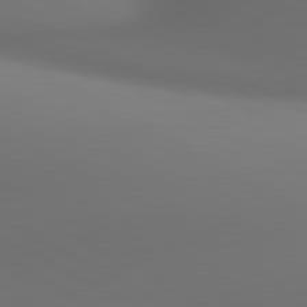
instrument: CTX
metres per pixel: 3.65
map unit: lApd
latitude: 80.9514
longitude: 136.7652
